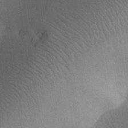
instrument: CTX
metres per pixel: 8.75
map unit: Aa
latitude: 29.4804
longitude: -144.2522
